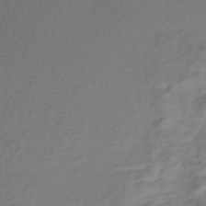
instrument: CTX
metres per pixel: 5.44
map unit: Nhe
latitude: -48.5385
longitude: -172.3845
